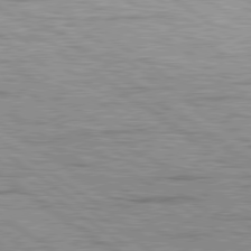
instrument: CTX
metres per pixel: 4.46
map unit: lApd
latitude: 79.4994
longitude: -141.1970
